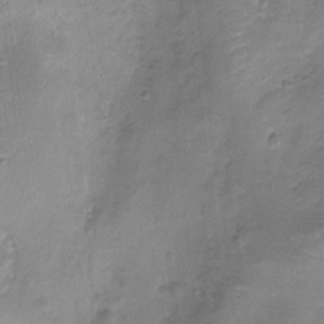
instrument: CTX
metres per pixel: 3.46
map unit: Nhu
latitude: 3.2915
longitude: -15.8584
